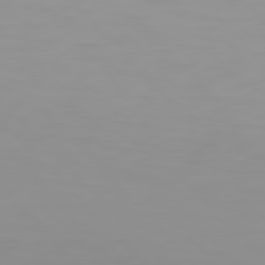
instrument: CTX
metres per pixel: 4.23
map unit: Hpe
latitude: 77.1403
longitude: -163.6505
